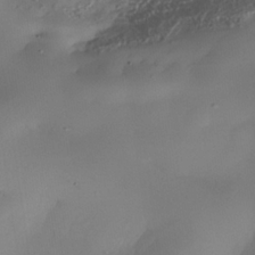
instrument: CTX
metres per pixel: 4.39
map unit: Nhe
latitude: -35.0486
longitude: -144.4979
